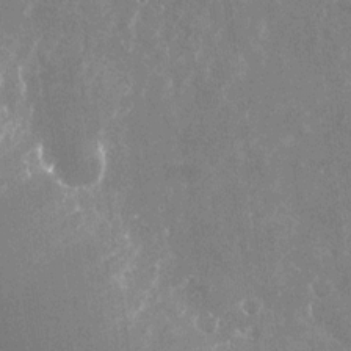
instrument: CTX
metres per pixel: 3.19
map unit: Nhu
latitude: -25.0108
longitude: -71.9150
